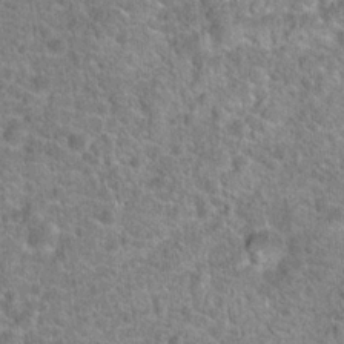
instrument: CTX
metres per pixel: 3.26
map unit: Hto
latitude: 19.5938
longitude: -43.1025
